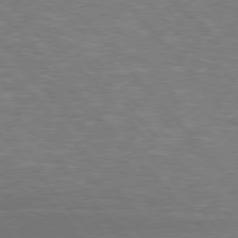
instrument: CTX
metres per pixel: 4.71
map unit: lApd
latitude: 76.3278
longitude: -63.5749
